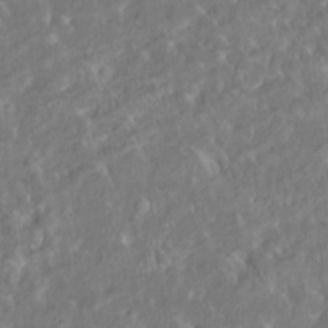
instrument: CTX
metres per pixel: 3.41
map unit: HNhu
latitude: 5.1403
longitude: 9.9178
